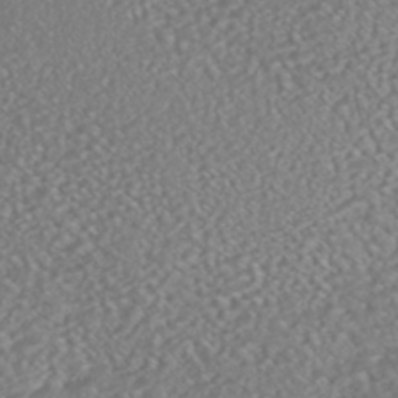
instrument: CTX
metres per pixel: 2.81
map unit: HNhu
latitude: -46.6707
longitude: 104.5384
